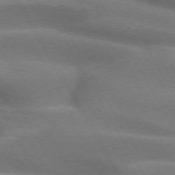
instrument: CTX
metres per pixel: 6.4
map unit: lApd
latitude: 72.6302
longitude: -51.2914
